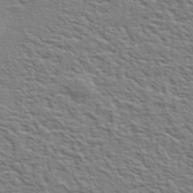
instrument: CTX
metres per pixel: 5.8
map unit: eHh
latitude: 37.1592
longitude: -81.1214
